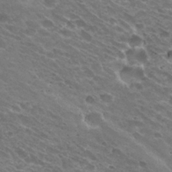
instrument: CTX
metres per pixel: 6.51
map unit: Hto
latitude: 31.4238
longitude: -43.8206
